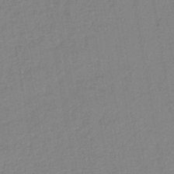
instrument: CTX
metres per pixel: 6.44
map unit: lHb
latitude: -42.6896
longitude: 68.1038
